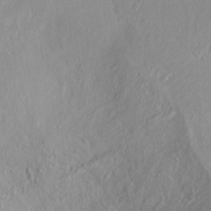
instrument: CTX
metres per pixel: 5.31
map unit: Ht
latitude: -0.0661
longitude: -45.1592
